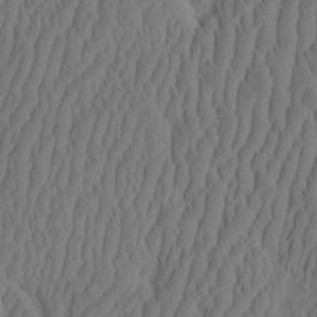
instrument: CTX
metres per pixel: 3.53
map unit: eHh
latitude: -2.2928
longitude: 16.0472
